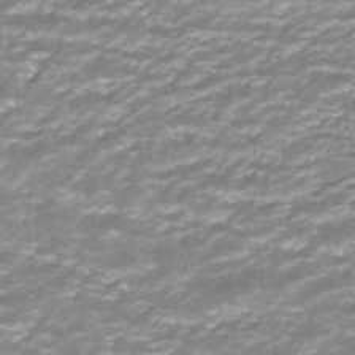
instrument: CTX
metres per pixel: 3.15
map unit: ANa
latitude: -41.2187
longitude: 104.0661
